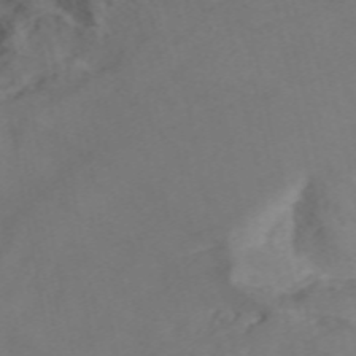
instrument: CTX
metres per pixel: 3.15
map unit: ANa
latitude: 42.0444
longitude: 33.4644
